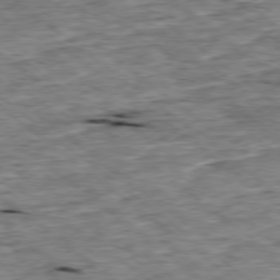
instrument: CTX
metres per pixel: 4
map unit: Ap
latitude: -78.9541
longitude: -86.7246
